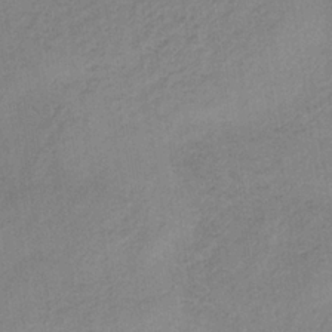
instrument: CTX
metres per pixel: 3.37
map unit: HNb
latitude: -33.3321
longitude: 63.4454
